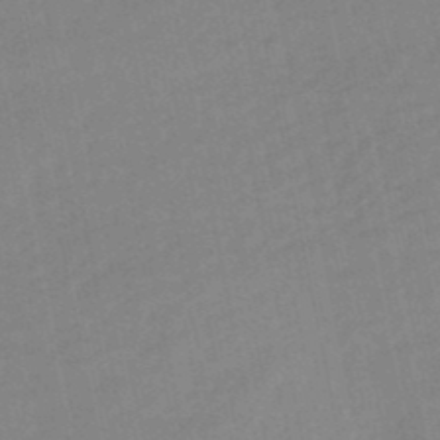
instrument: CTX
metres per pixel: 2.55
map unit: lHb
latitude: -49.4077
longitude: 75.6722
